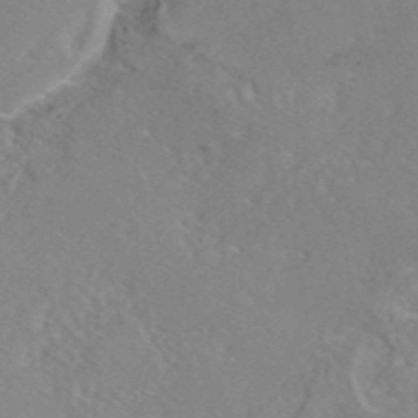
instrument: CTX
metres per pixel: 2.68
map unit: eAb
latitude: 45.6505
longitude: 110.1227
